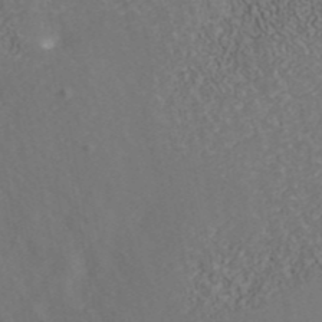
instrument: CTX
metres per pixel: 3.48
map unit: ANa
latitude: 42.3278
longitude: 30.1039
